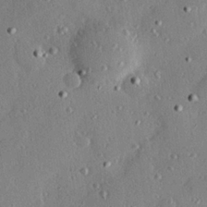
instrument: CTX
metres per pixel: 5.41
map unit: Hve
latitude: 26.2523
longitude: -93.5749
